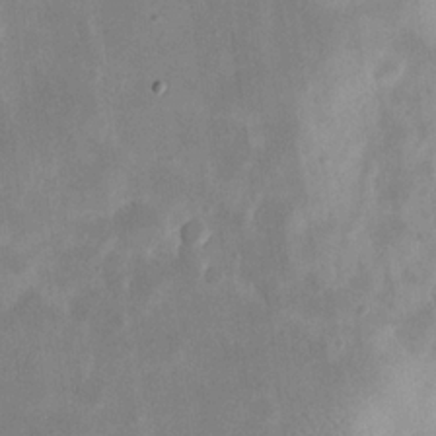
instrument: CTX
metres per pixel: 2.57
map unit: eHh
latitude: 20.6680
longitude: -70.4223
